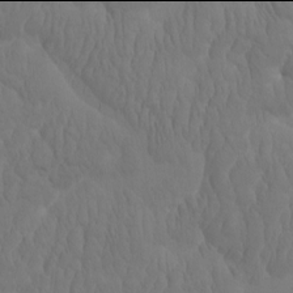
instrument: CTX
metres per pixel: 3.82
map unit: eHh
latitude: -2.0094
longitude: 15.1620
